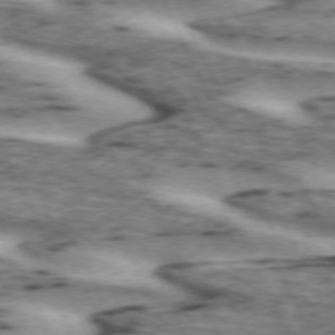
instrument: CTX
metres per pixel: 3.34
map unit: lApd
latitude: 72.7058
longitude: -54.7813
